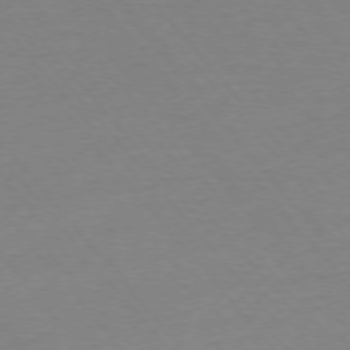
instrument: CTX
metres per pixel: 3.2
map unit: Ap
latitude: -76.1795
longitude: -93.8583
